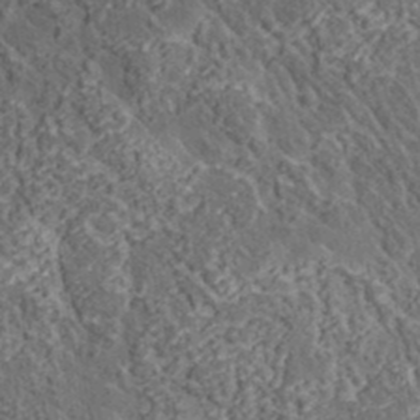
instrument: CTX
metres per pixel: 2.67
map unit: lHvf
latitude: 37.6316
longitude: -91.3482
